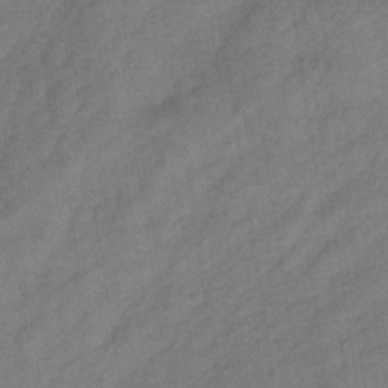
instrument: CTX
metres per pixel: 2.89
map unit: lHb
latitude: -34.1984
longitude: 65.6155
